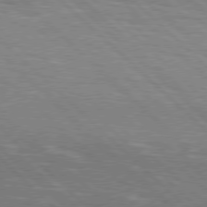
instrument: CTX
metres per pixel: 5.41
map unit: Hpe
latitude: 77.3103
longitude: -127.8017
